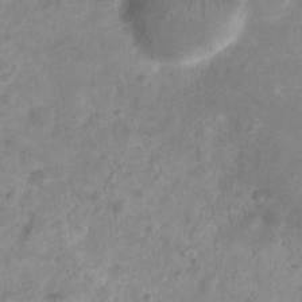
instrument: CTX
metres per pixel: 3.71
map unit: Nhu
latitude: 4.4601
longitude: -18.1955
